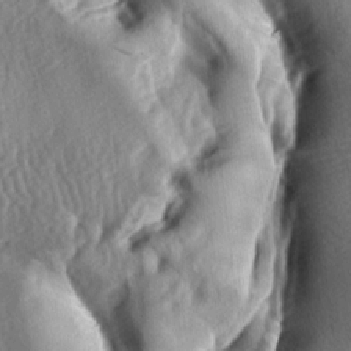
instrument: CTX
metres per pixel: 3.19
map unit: lAa
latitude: -7.5588
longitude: -127.0459
